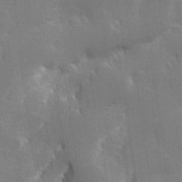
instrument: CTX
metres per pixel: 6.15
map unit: Hve
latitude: 31.1970
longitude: 149.4077
